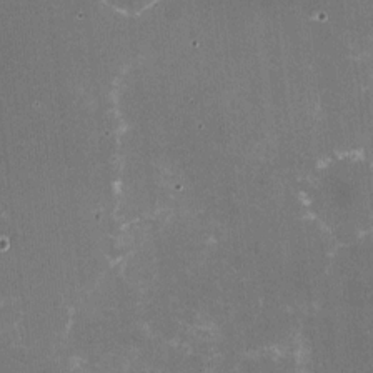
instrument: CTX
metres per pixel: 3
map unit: HNhu
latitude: -2.1038
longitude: -3.9906
